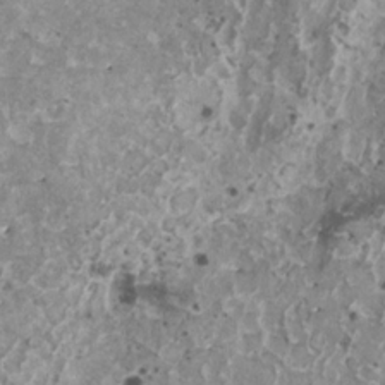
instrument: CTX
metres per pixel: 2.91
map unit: HNhu
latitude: 2.3845
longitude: 5.2754
